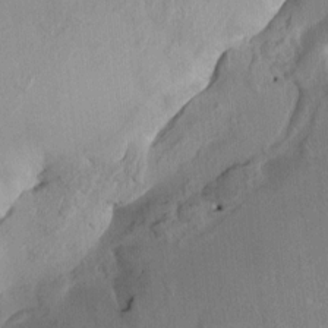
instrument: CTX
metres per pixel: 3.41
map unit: HNhu
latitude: 1.8961
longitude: -5.8016
